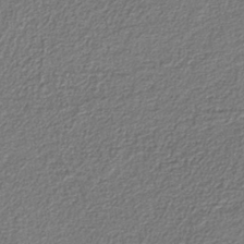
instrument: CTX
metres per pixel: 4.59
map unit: eAb
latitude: -39.1998
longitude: 51.5966
